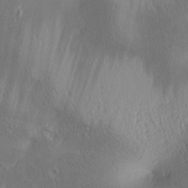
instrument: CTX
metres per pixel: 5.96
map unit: lAa
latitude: 4.3278
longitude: -117.4615
